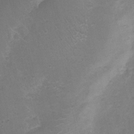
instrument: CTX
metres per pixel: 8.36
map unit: Nhu
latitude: 1.8961
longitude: -15.8206
